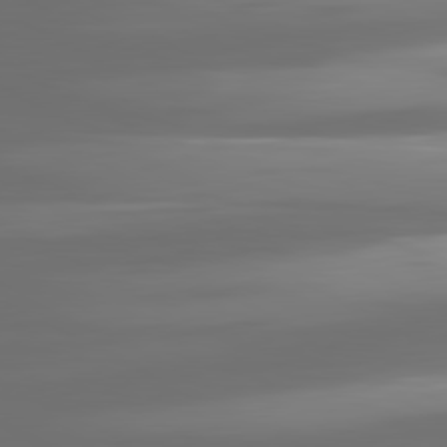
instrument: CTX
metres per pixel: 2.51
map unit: lApd
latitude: 81.0269
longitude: -138.1578
